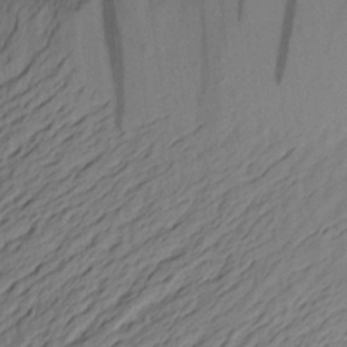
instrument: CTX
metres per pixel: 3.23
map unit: Aa
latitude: 22.3278
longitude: -143.4049
